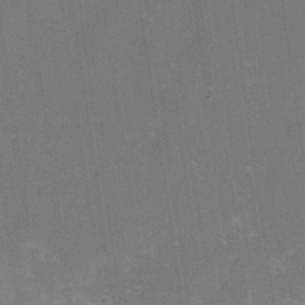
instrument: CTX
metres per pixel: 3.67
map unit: Nhe
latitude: -38.6708
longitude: -119.1970
